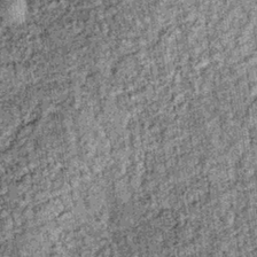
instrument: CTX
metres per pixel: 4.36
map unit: lHb
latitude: -36.2172
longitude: 67.1620
